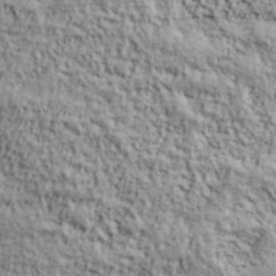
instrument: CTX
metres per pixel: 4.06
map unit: lHvf
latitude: 38.7813
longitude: -90.4034
